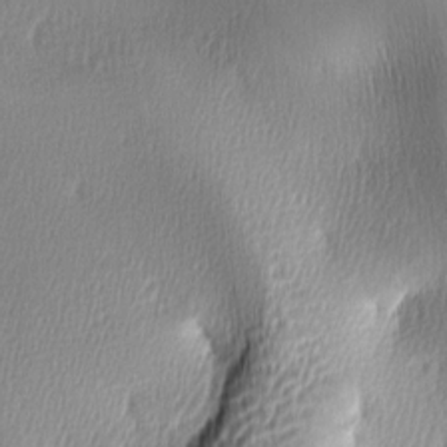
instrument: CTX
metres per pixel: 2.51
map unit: lAa
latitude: -6.1417
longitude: -123.1592
